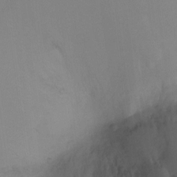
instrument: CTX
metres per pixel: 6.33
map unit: Ht
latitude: -10.7652
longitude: -34.3089
